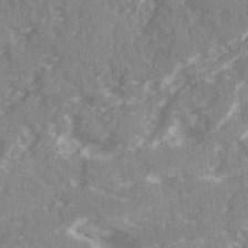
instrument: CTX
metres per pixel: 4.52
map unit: Ave
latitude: 20.3279
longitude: -130.9514
